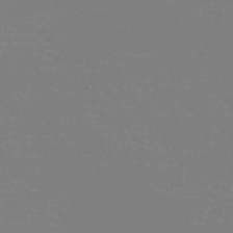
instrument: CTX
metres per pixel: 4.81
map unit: eHh
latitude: -6.2361
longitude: -84.4034
